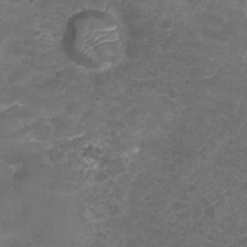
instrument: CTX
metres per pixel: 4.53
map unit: Nhu
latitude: 4.0255
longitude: -15.8584
